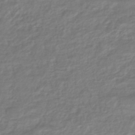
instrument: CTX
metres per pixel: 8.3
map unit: HNhu
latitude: -46.3873
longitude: 96.5196
